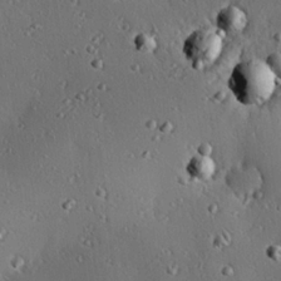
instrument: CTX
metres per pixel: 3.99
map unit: eHh
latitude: 23.2159
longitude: -91.3671
